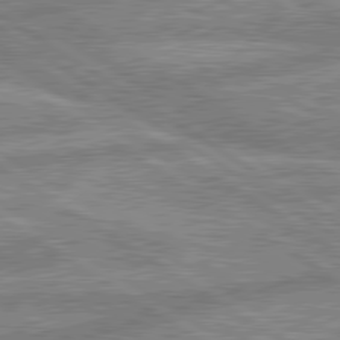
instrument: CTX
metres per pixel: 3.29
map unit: lApd
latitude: 80.3278
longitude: -169.6316
